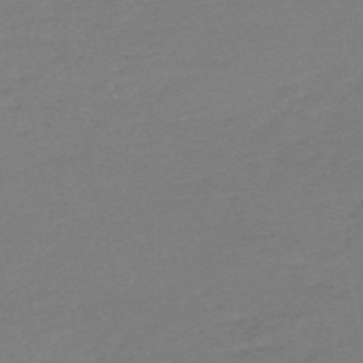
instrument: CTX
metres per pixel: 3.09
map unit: HNb
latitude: -54.7652
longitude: -40.6679
